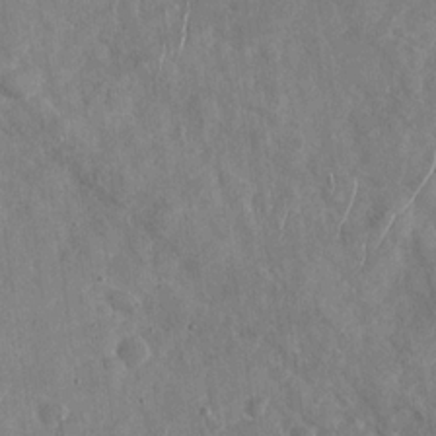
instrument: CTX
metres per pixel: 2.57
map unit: Nhu
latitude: -30.3684
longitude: -59.5182
